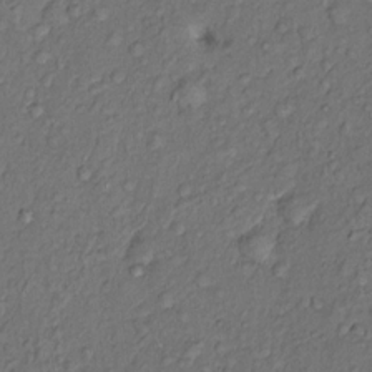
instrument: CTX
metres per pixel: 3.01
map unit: Hto
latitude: 13.7450
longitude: -29.5938
